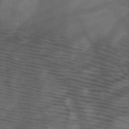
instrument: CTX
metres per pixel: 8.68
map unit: HNb
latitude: -50.7841
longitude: -44.8569
